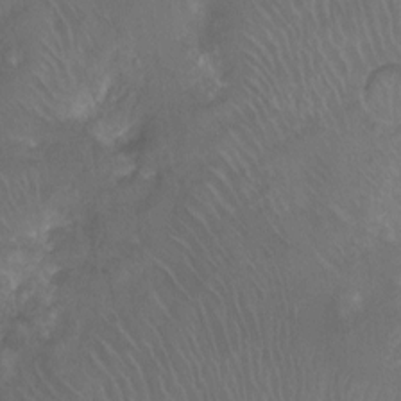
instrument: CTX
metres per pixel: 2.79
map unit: Ht
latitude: -11.8422
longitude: -43.3104
